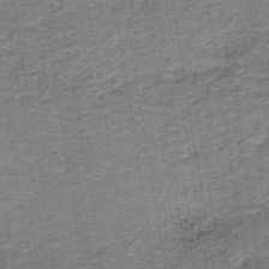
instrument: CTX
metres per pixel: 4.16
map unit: HNb
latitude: -38.9920
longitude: 50.4440
